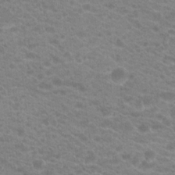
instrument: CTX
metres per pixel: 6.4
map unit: Hto
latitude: 20.0822
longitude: -37.5182
